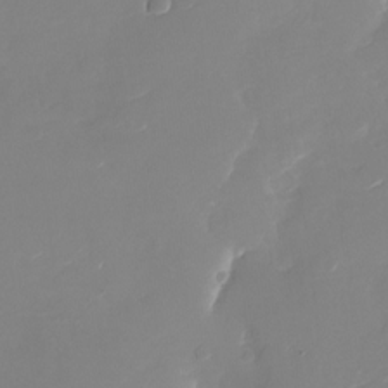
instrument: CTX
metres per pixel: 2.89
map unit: Nhu
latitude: -27.4454
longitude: -74.1767
